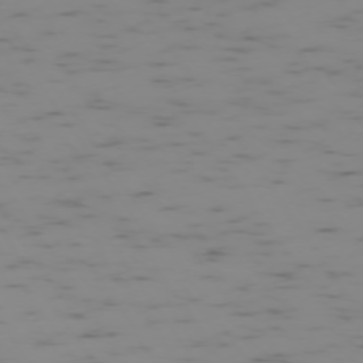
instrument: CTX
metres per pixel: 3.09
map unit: Ap
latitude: -73.8233
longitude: -73.1593
